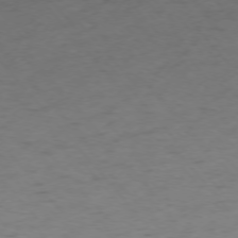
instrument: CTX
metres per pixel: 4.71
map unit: Ap
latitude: -75.5588
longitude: -66.3467
